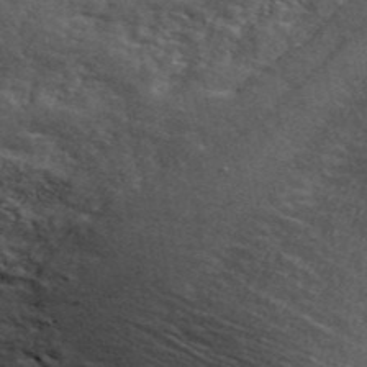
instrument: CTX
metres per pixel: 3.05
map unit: ANa
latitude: 44.9513
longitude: 45.3888
